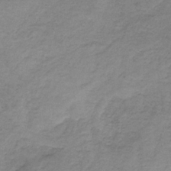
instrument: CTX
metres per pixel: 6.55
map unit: HNb
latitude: -32.2929
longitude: 60.1039
